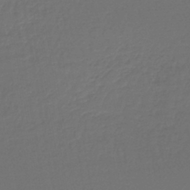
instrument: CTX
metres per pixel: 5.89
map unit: lHb
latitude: -43.7099
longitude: 66.1984
